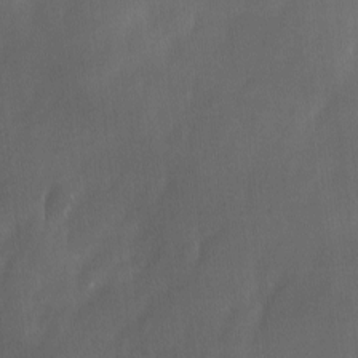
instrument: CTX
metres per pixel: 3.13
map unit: Ave
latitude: -0.5385
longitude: -113.4237
